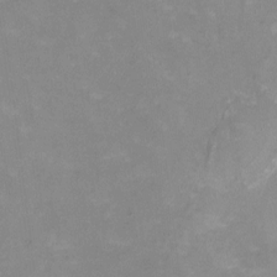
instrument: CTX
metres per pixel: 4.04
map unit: HNhu
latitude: -0.8975
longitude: -4.5168
